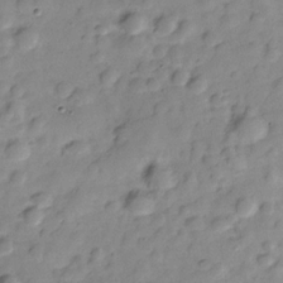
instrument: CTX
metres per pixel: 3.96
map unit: Hve
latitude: -28.6896
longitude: 93.0675
